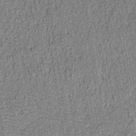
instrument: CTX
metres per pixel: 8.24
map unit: lHb
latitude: -38.2361
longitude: 64.4818
